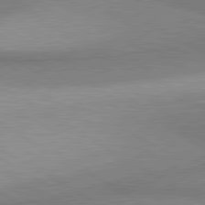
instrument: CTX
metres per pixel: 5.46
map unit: lApd
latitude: 80.8002
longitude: 159.5021
